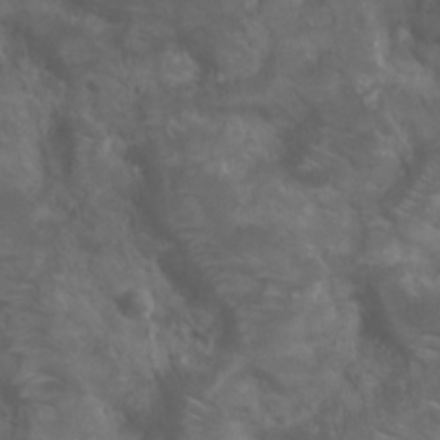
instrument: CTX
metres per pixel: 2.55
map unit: Nhu
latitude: 24.1577
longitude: -52.4412
